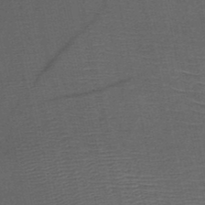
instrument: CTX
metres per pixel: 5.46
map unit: HNb
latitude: -49.0109
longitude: -47.8395
